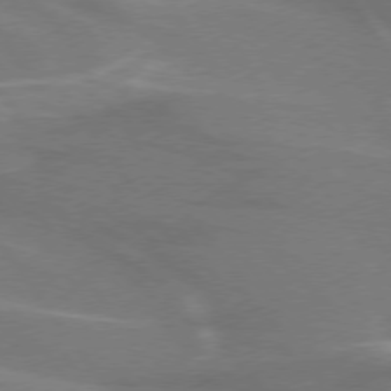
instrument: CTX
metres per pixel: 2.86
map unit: lApd
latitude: 75.0647
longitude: -61.7260
